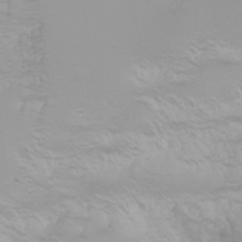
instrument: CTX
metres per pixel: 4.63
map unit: Htu
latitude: -0.0472
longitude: -76.4790
